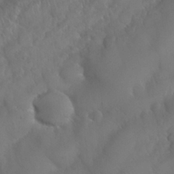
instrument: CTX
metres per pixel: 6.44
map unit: Nhu
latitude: 24.9702
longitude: -61.8772
